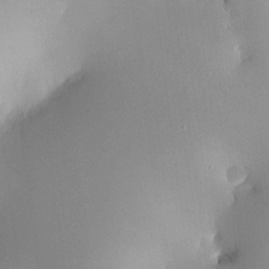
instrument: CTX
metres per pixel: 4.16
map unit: HNhu
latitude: 7.8205
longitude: -0.2333
